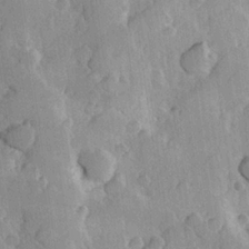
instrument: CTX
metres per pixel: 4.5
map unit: Hve
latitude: 23.6127
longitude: 147.9556
